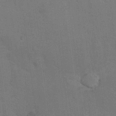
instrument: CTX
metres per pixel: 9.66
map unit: Nhu
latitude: 16.9892
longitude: -33.9717
